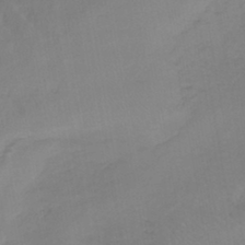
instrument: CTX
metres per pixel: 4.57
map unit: lHb
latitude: -42.6707
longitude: 59.5588
